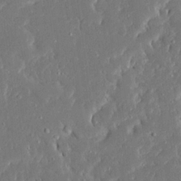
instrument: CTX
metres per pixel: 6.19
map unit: Ave
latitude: 16.8569
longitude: -140.4790
